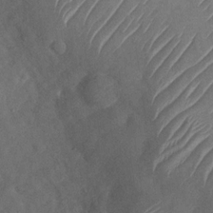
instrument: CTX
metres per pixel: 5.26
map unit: Nhu
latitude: -29.9178
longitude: -60.4412
